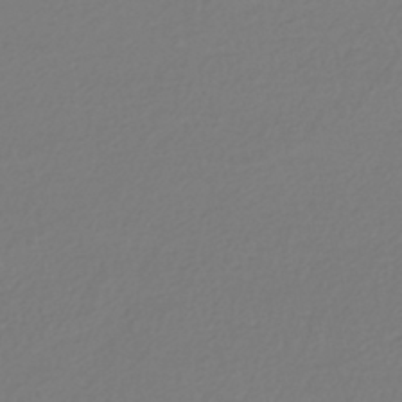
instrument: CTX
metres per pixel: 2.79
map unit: HNhu
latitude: -42.4817
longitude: 97.0865
